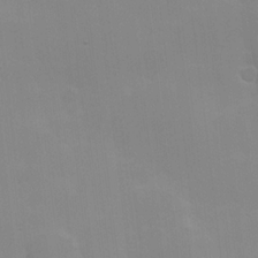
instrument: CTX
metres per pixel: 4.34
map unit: Hve
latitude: 18.0255
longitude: 150.9731
